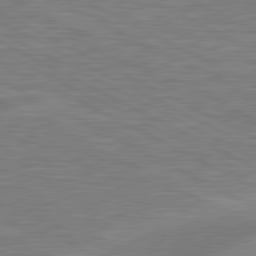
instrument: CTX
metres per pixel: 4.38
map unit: lApd
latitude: 81.2159
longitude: -168.3845
